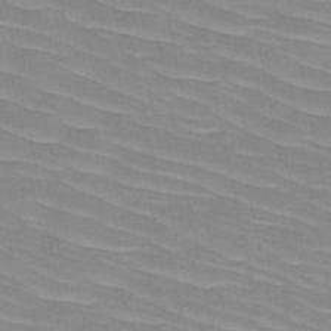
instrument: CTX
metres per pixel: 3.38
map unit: HNb
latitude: -49.5210
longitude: -49.8016
